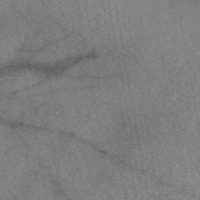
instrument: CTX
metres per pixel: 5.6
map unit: eAb
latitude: 48.7624
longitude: 111.9367
